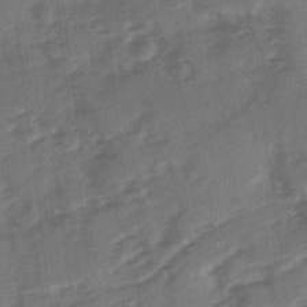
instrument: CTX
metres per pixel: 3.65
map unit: Ave
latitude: 1.1403
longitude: -110.6302
